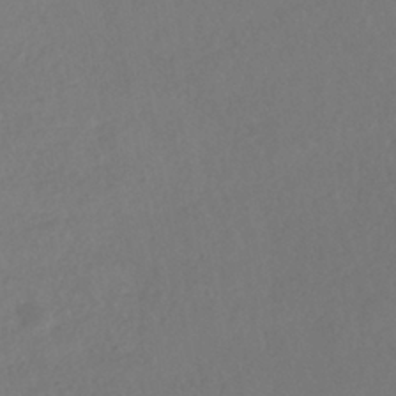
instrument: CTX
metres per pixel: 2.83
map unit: HNhu
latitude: -41.5966
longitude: 97.3321
